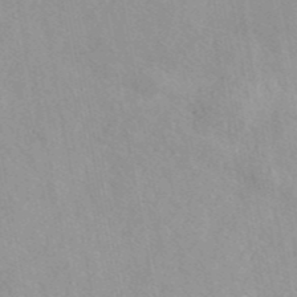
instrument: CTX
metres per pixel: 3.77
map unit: eAb
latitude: 44.1955
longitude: 114.3684
